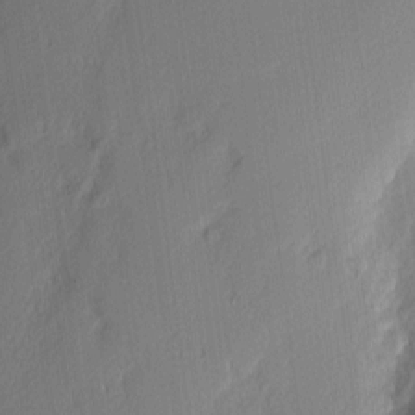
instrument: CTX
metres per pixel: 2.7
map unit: Nhu
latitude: 2.7813
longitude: -76.5545
